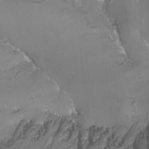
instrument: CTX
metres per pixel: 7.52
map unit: Aa
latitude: -7.4832
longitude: -78.8947
